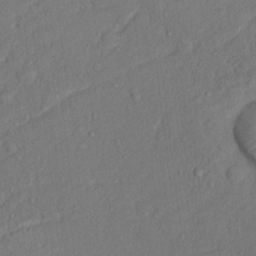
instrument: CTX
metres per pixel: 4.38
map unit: Nhu
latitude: 13.8772
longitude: -29.2915
